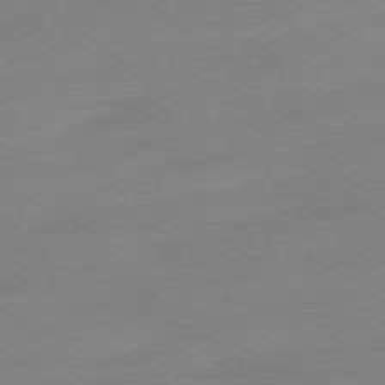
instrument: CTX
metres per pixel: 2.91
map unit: Ap
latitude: -78.7841
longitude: -98.9513
